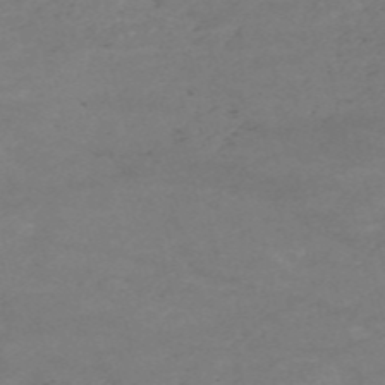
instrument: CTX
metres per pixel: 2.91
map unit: HNb
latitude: -54.8219
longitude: -44.8569
